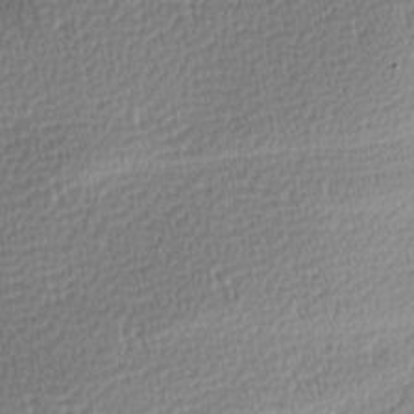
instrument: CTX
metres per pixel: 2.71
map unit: lAa
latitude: 0.4601
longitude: -116.0633
